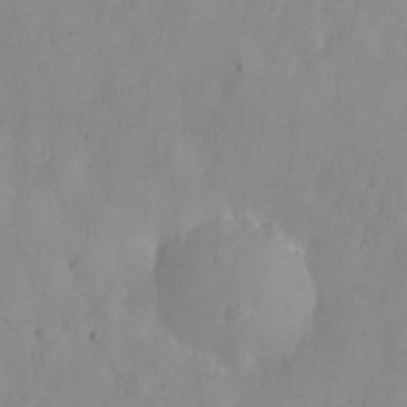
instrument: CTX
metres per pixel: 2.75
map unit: eHh
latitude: 24.6112
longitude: -63.6127
